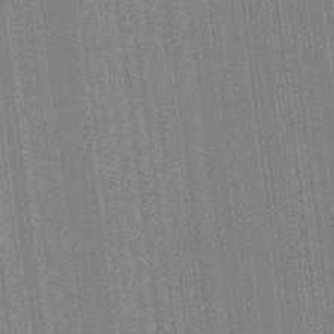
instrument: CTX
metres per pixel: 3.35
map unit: HNhu
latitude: 14.9514
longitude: 13.1053
